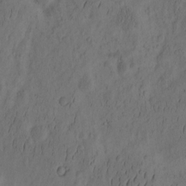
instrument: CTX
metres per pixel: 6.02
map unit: eHh
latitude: -2.2550
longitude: 16.7841
